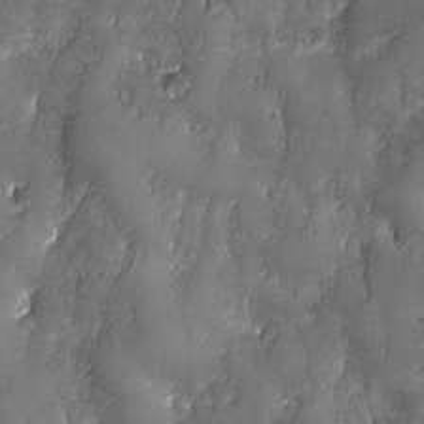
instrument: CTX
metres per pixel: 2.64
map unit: Ave
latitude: -7.6533
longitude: -119.7638
